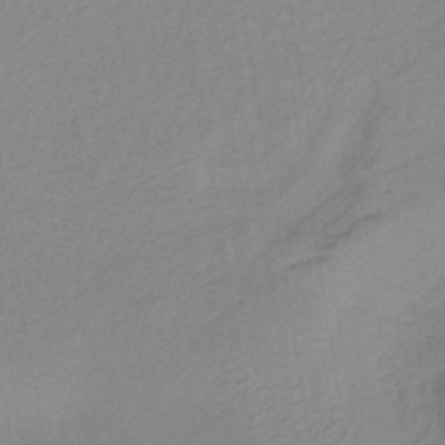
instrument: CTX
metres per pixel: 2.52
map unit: lHb
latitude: -40.3684
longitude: 64.2362
